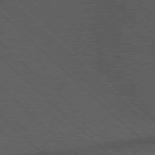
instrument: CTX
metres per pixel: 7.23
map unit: Hpe
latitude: 77.3103
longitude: -153.7261
